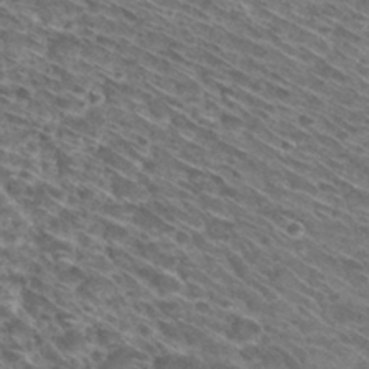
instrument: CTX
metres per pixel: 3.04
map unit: Hto
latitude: 30.3657
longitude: -45.7260
